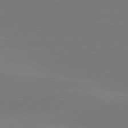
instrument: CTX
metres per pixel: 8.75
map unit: Hpe
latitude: 78.3279
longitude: -131.8017
